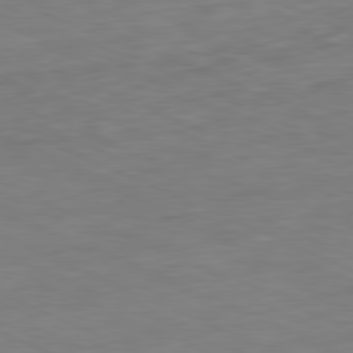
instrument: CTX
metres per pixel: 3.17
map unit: Ap
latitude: -81.5966
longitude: -68.8569
